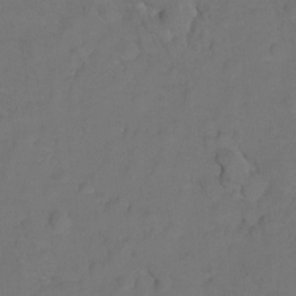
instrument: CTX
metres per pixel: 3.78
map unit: Hto
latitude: 5.6694
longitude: -31.1026
